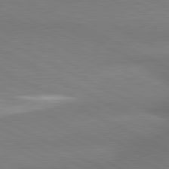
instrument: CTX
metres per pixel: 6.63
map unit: lApd
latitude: 81.0269
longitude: 162.3495
